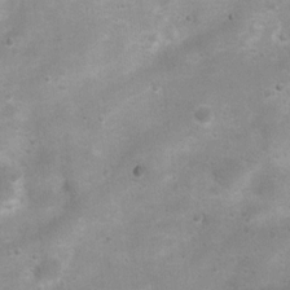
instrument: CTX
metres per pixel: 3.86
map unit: Ht
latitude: 4.7057
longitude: -21.7638
